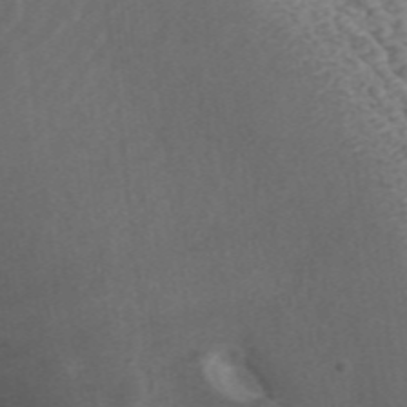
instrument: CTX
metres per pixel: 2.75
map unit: ANa
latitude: 43.8017
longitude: 26.1038
